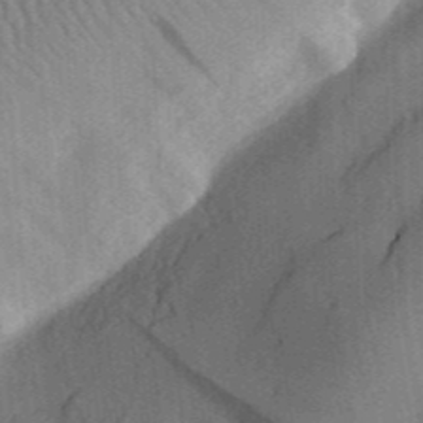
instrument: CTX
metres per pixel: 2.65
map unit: Aa
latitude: 31.0081
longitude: -141.8961
